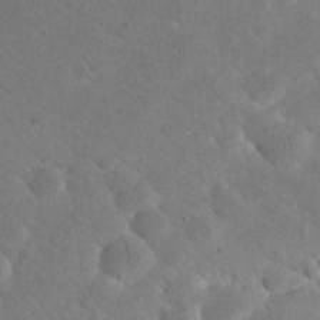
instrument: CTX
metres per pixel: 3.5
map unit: eHh
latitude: 24.5545
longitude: -66.9324
